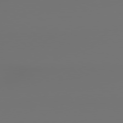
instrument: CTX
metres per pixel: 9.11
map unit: lApd
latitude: 79.0459
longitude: 178.2928
